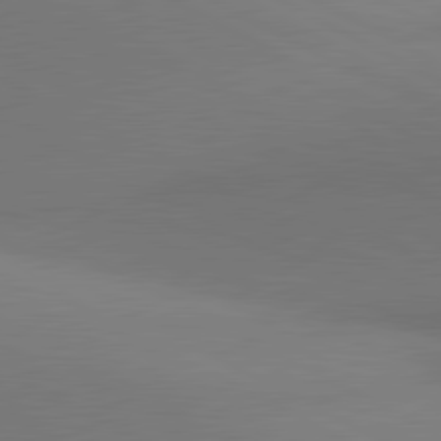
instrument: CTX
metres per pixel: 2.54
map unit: lApd
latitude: 81.2726
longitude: 146.6329
